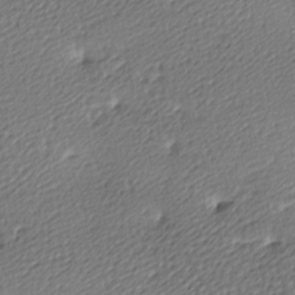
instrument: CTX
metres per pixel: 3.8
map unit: lAa
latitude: -9.4832
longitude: -127.1214
